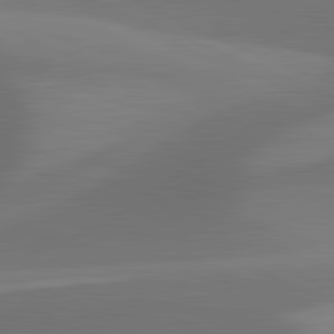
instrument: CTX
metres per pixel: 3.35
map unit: lApd
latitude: 81.8016
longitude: 130.0094
